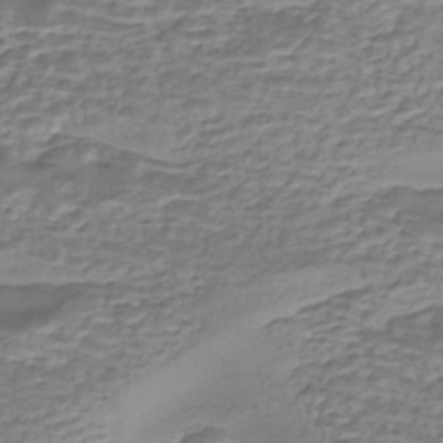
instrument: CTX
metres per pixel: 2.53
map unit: eHh
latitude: -43.4076
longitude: 119.8989
